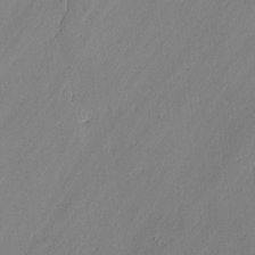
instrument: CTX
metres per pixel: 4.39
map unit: lAvf
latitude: -2.1038
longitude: -106.4979
